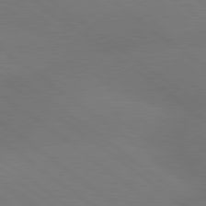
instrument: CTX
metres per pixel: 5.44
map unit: lApd
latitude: 79.3860
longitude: -150.7435
